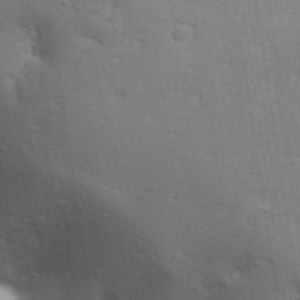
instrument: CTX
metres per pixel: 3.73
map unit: Aa
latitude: 32.7246
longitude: -145.0647
